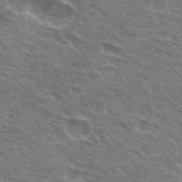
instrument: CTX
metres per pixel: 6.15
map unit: Hto
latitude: 31.1592
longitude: -44.8947
